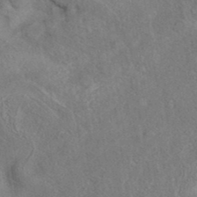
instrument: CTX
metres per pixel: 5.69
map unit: eAb
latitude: 40.9513
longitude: 103.5399
